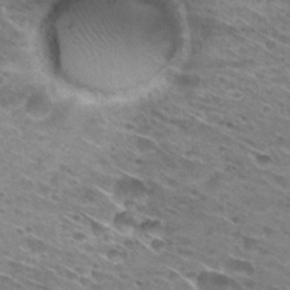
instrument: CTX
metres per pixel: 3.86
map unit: Hto
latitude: 29.7072
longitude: -46.0822
